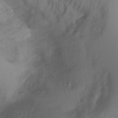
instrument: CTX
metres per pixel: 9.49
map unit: Ht
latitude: -2.5762
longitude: -34.0822
